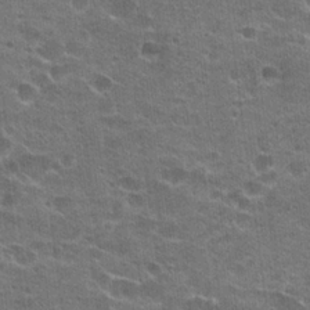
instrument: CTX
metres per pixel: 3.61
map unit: Hto
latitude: 22.3845
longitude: -42.8191
